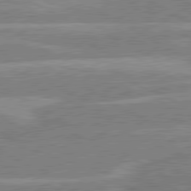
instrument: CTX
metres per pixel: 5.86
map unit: lApd
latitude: 80.7813
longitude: -131.3104
